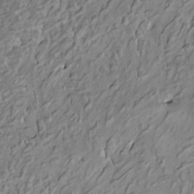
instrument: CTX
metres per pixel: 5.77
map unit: HNhu
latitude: 2.6490
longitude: 8.5385
